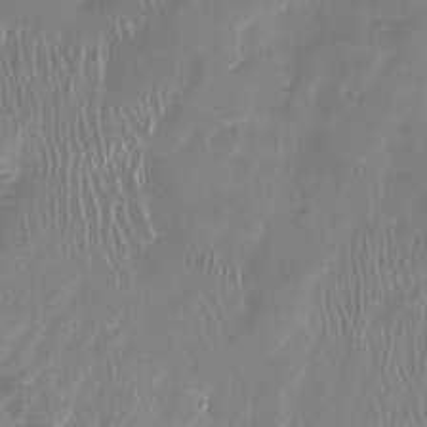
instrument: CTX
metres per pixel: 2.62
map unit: Nhu
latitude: -27.5588
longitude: -60.7813
